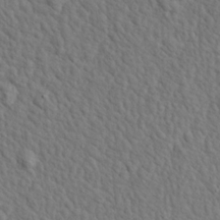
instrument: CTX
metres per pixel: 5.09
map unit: Aa
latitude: 19.5749
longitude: -141.5560
